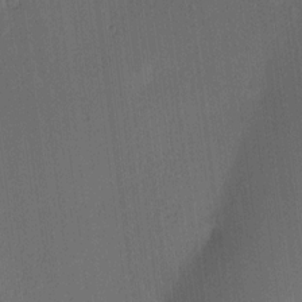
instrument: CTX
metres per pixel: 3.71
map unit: Ave
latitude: 13.6127
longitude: -106.7624
